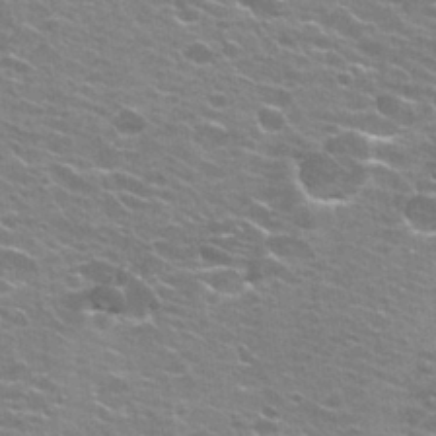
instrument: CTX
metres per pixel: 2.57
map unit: Hto
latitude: 25.4048
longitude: -29.9528
